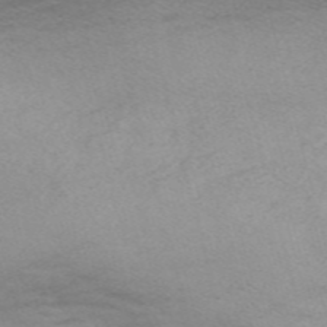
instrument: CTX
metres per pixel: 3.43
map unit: Nve
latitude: -57.4265
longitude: 54.3306
